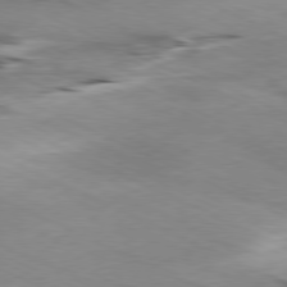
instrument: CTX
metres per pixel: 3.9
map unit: Ap
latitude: -80.4251
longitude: -67.0836
